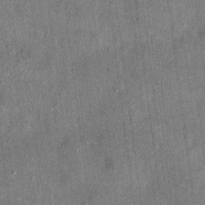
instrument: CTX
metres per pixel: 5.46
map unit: Ht
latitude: 8.5168
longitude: -37.2726
